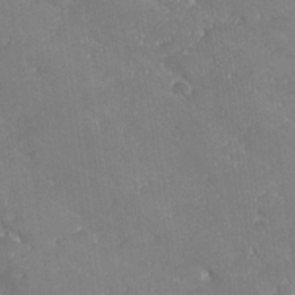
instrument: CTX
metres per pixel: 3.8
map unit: lHvf
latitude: 26.9703
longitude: 141.4832
